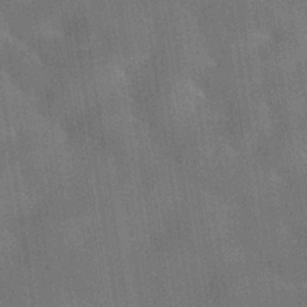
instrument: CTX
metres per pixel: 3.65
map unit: HNhu
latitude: -40.1795
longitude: 95.8800
